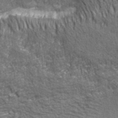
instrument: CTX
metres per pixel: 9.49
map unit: eHh
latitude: 43.1214
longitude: -90.9892
